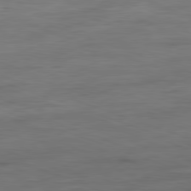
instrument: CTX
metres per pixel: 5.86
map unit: Ap
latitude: -81.8989
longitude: -78.5168
